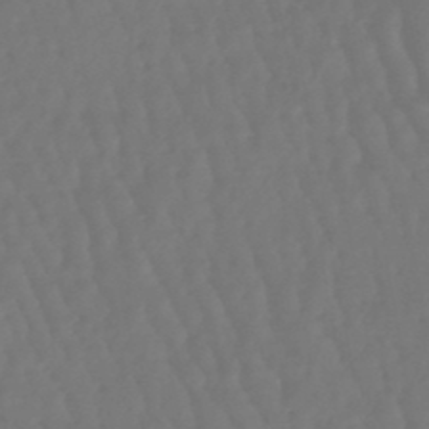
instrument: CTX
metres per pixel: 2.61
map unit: eHb
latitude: -47.0864
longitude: 79.1809
